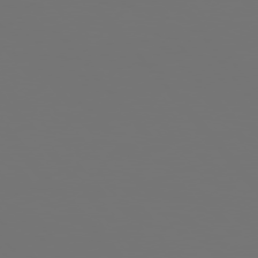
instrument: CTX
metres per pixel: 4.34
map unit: Hpe
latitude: 76.0255
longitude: -135.4804
